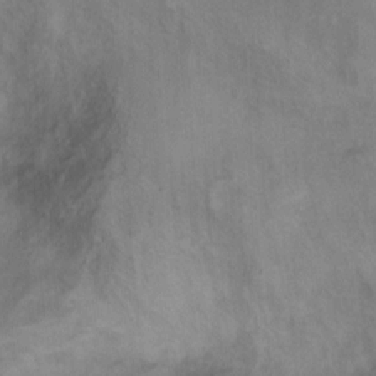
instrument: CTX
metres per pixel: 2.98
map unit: Hto
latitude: 6.4223
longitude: -37.7828
